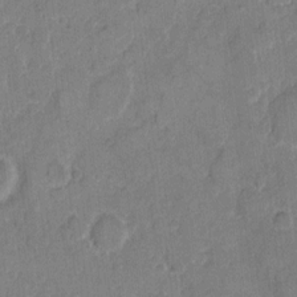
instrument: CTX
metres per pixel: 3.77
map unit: eHh
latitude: 10.3278
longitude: -64.6679
